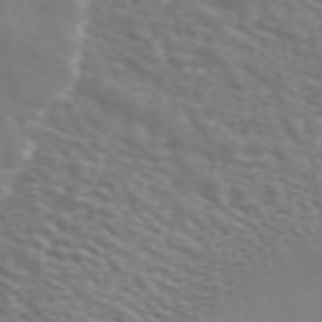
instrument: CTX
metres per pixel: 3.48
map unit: ANa
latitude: 44.6679
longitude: 28.3873
